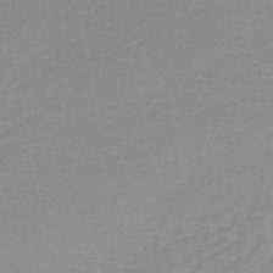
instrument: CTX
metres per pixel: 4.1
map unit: HNb
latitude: -44.8030
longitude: 54.2929
